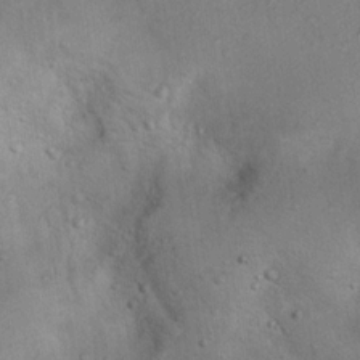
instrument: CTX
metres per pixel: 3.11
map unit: Nhu
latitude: 13.4049
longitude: -27.6505
